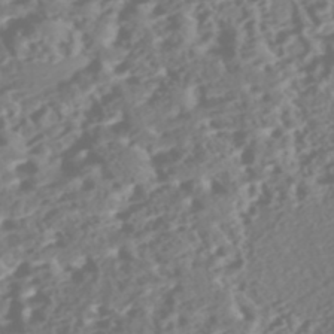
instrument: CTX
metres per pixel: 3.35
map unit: Nhe
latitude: -47.0108
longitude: -173.0647
